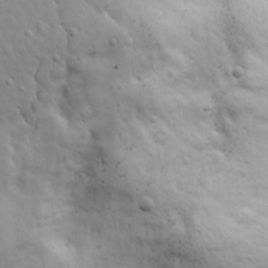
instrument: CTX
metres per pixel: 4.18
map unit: Ave
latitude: 17.9150
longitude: -133.1025
